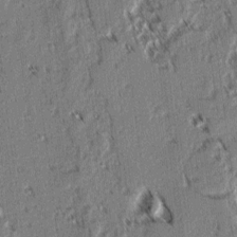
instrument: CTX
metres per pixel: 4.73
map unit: lAvf
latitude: 2.7813
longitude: -105.8962
